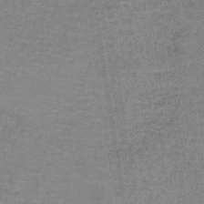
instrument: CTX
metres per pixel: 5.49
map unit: lHb
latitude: -40.8786
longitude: 57.0864
